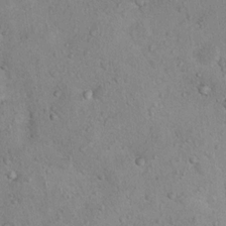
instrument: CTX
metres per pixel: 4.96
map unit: Nhu
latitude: 14.7247
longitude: -28.6112
